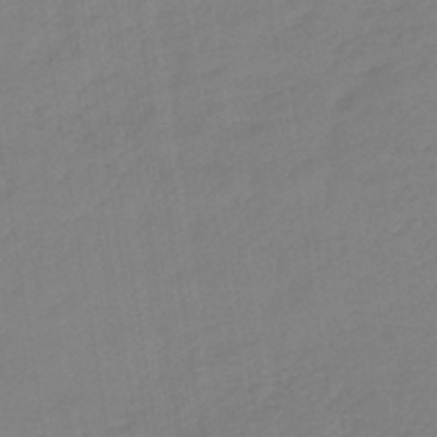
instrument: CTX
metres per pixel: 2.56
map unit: lHb
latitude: -44.5385
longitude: 71.3699
